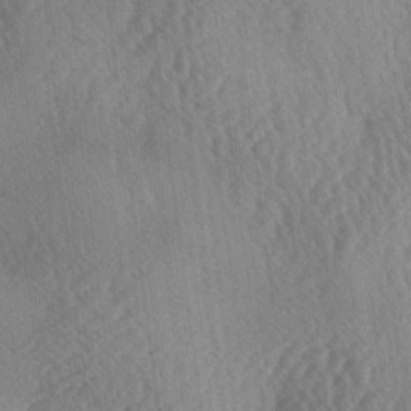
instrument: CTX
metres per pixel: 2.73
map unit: lAa
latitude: -3.9178
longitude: -126.1200
